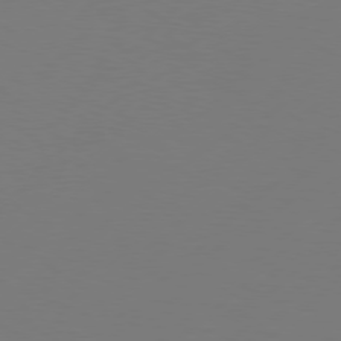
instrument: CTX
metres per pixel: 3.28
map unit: Hpe
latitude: 77.0458
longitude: -131.7450
